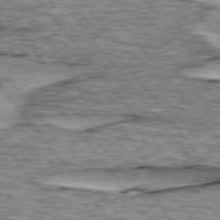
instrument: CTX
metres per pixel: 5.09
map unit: lApd
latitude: 76.2522
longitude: -70.7057
